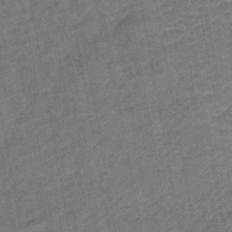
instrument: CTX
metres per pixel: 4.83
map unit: lHb
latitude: -43.8611
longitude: 80.5007
